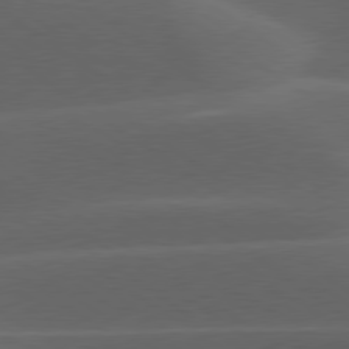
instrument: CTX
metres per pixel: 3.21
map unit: lApd
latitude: 79.1781
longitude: -50.1388
